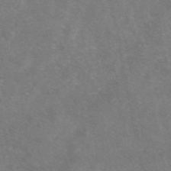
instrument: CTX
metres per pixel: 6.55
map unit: eAb
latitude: 47.3671
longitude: 119.6911
